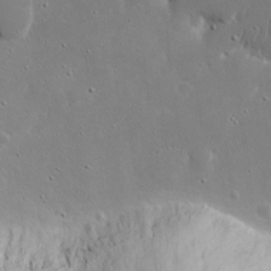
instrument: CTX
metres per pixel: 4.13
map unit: eHh
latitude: 17.6505
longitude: -71.3859
